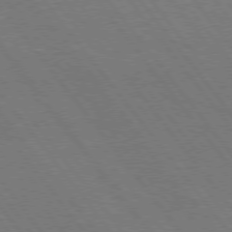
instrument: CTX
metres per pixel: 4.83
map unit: Hpe
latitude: 75.4615
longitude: -158.1389
